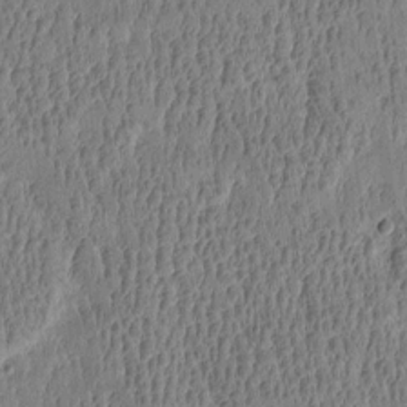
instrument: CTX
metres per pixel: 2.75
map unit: Htu
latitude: -4.5007
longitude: 175.4643
